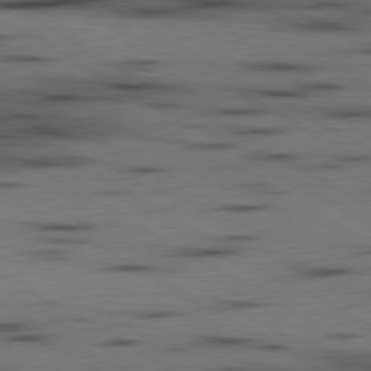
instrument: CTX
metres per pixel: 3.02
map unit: lApd
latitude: 80.0444
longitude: 162.3306
